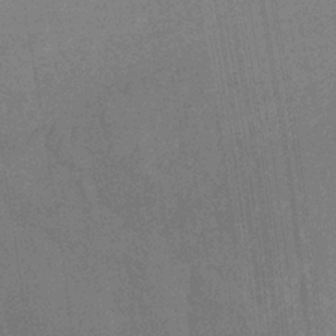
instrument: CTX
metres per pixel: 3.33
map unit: HNb
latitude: -32.7086
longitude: 56.9919
